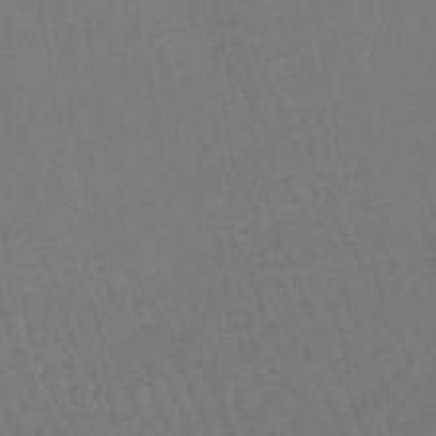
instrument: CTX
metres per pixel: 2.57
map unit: eHb
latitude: -46.3306
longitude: 80.9920
